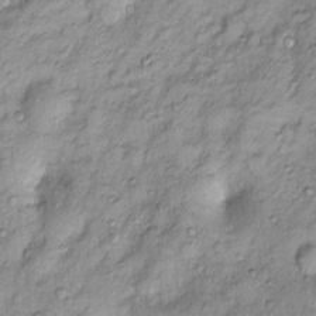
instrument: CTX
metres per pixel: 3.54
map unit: Htu
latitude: -5.3887
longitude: 158.8975
